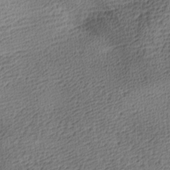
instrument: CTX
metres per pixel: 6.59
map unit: lAa
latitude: -8.7085
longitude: -125.3670
